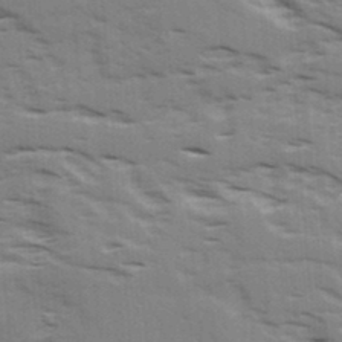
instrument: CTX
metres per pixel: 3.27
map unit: Ave
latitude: 15.9906
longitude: -129.6883
